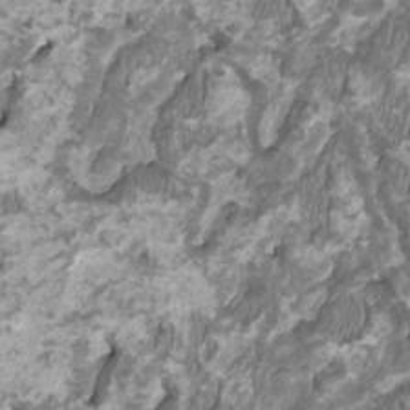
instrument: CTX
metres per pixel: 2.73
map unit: HNhu
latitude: 1.3103
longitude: -0.9136
